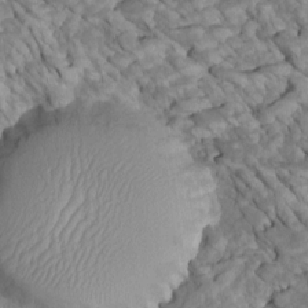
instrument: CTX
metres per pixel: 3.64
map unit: Htu
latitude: 1.9528
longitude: 144.2928
